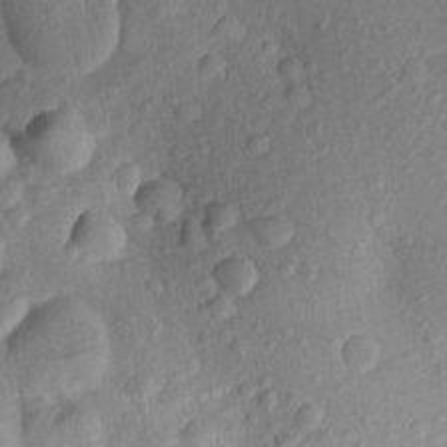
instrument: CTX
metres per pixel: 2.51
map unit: Aa
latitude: 22.6301
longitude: -147.4805
